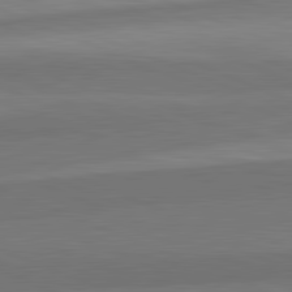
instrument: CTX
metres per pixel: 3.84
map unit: lApd
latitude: 82.4223
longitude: 156.1228
